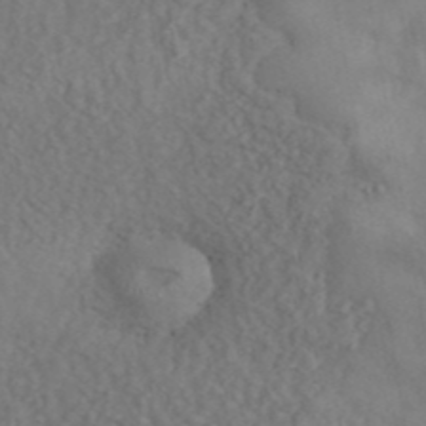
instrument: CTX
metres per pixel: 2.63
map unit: ANa
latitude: 42.4034
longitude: 52.8030
